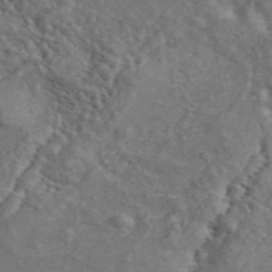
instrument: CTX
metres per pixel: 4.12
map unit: ANa
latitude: 46.3845
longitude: 27.3320
